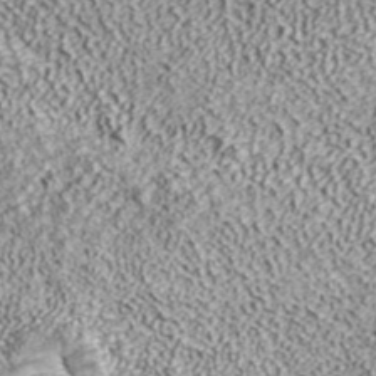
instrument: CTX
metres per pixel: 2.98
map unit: ANa
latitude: 43.3860
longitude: 36.5007
